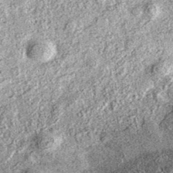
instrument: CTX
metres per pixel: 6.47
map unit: eAb
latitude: 37.4426
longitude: 106.6518
